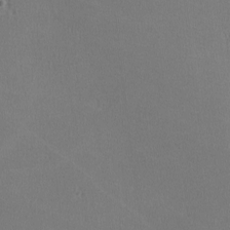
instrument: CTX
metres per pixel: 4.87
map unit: lHvf
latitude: -11.0864
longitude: -99.9906
